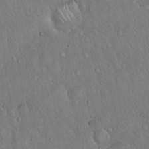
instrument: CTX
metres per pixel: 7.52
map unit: Hto
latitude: 16.8569
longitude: -57.4048
